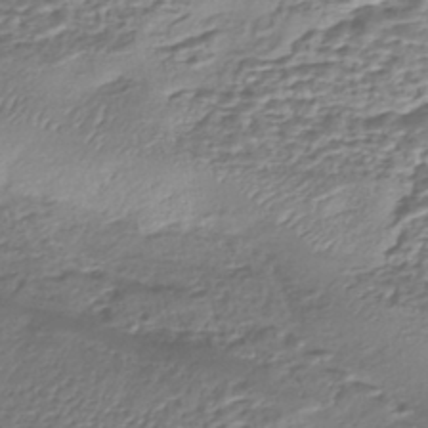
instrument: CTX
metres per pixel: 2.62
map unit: eHh
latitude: -43.5777
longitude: 121.2376
